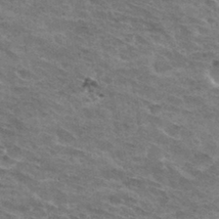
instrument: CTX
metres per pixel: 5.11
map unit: Hto
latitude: 32.2900
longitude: -45.1403
